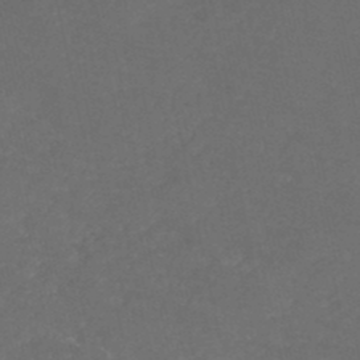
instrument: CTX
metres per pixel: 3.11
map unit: HNb
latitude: -46.1417
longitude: -47.2915
